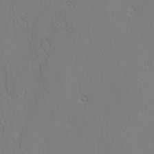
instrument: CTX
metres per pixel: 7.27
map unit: lAvf
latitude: -4.3495
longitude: -108.6679
